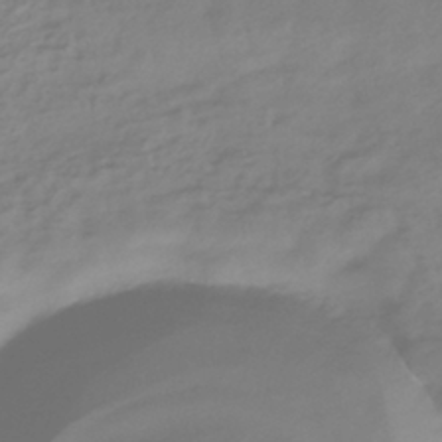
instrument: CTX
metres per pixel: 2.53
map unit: HNhu
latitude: -40.8030
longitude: 96.8030
